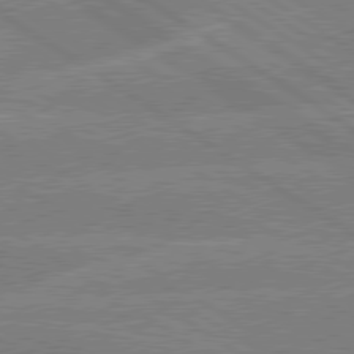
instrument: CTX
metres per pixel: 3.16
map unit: lApd
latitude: 79.3104
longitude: -132.9703
